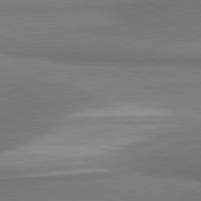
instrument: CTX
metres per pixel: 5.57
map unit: lApd
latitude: 81.2537
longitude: 163.7477
